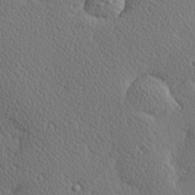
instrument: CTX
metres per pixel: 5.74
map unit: Hve
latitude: 27.1970
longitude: -93.0836
